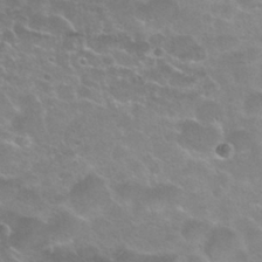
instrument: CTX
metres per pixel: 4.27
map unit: Nhu
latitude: 25.4048
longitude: -51.4426
